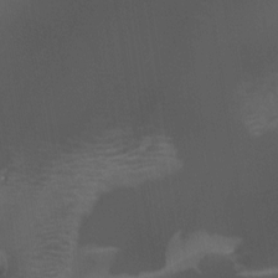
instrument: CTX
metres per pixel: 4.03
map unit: Nhu
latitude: -13.0487
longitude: -64.7436
